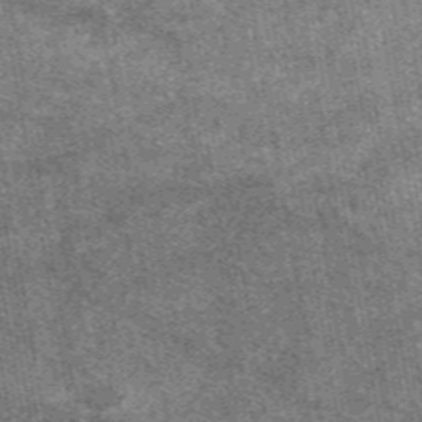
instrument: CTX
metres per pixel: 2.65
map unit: eAb
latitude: 47.4994
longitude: 122.6330
